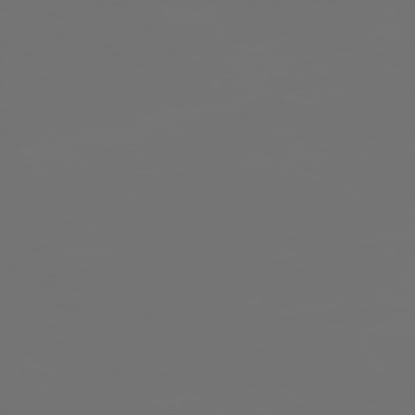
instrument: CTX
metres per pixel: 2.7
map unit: Hpe
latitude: -73.3698
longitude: 4.0850
